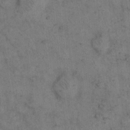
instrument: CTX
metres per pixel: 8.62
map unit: eHh
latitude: 15.1215
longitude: -63.0837
